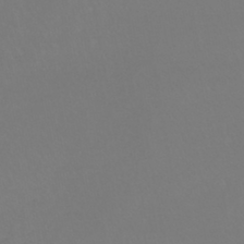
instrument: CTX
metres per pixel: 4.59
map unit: lHb
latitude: -41.7855
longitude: 65.3132
